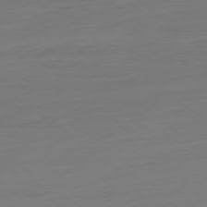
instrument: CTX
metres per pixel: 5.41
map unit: Ap
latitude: -78.3495
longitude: -77.6316
